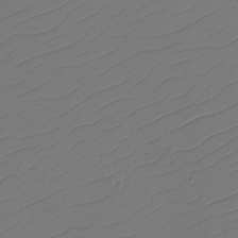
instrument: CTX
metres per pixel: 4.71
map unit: eHh
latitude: -2.5006
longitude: -74.1578
